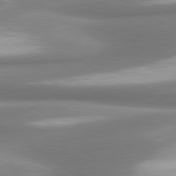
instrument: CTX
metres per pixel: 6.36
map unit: lApd
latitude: 80.2333
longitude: 179.8800
